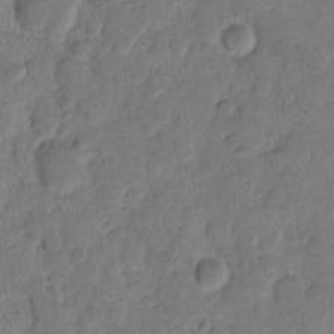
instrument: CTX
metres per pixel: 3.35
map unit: eHh
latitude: 10.8002
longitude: -65.4426
